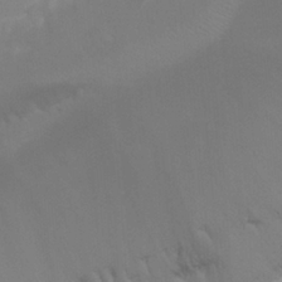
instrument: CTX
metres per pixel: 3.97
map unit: Nhu
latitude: 25.0080
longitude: -53.8772
